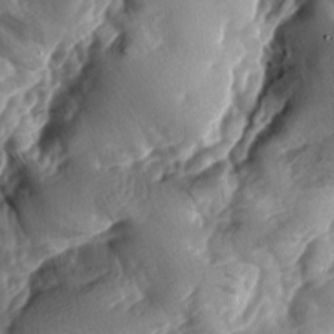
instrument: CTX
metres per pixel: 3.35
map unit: lAa
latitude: -8.2928
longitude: -126.2901
